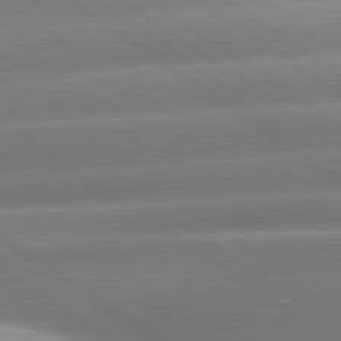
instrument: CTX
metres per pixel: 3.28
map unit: lApd
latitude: 80.9514
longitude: -157.8772
